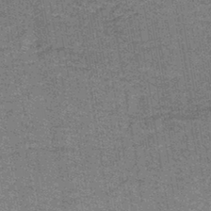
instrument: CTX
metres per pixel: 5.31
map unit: lHb
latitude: -42.9352
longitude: 54.9164
